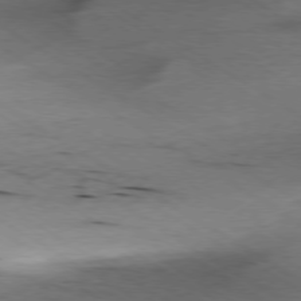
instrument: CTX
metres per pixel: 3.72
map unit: Ap
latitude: -78.5007
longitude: -70.5735
